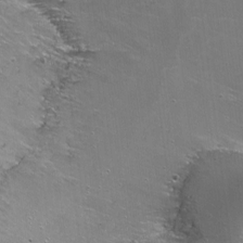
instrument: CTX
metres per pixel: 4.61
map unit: Nhu
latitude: -6.5762
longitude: -44.4790
